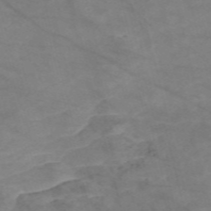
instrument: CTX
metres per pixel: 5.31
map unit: Nve
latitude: -57.2943
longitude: 50.9353
